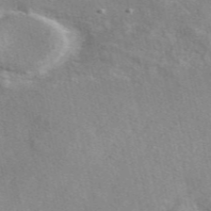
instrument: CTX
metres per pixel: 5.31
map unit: eAb
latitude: 48.4034
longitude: 113.3888
